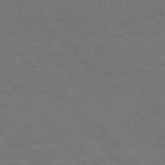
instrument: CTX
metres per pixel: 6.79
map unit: Ap
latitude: -75.8612
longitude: -80.3467
